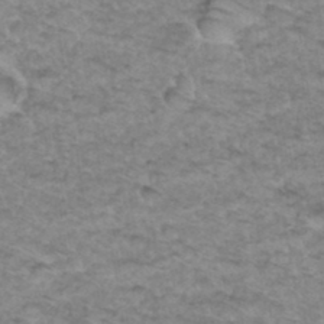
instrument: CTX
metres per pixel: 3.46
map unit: Hto
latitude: 35.2726
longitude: -47.9717
